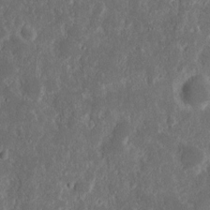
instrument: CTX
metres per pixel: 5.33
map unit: Nhu
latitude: 14.6680
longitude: -73.6505
